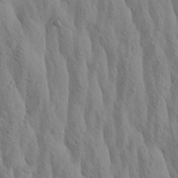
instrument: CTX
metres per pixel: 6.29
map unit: Htu
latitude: -3.5210
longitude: 170.6141
